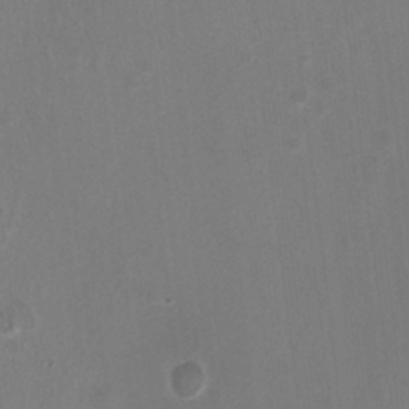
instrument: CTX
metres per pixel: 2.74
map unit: HNhu
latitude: -3.2564
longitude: -1.4237
